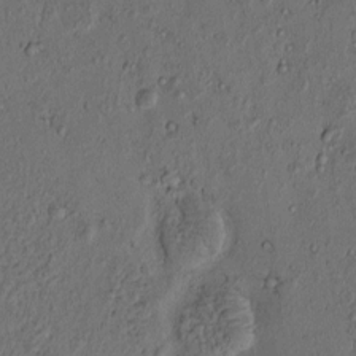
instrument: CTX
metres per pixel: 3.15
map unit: eHh
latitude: -1.1054
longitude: 18.9542
